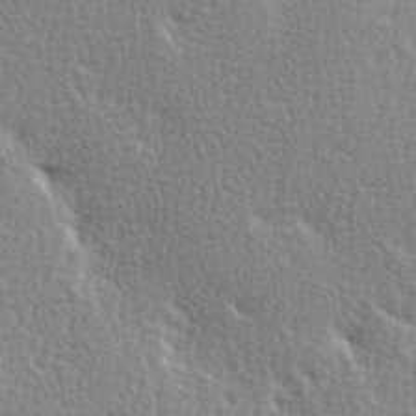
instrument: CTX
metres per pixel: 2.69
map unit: Ave
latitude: -0.0661
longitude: -115.0647
